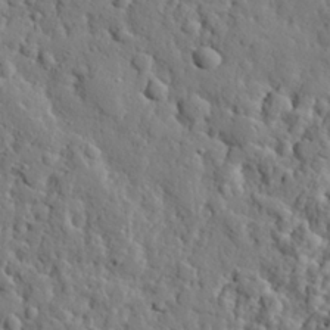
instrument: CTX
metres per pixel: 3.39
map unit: eHh
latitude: 26.7435
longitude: -78.1767
